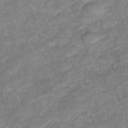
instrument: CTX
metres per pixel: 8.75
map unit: ANa
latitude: 42.3845
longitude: 27.4643
